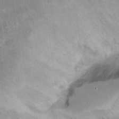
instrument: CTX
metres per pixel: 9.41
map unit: Ht
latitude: 15.4049
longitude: -41.1781
